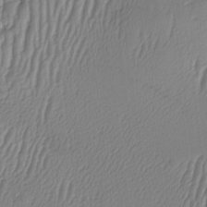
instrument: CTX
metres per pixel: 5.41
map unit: HNhu
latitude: -1.7289
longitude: 14.4818
